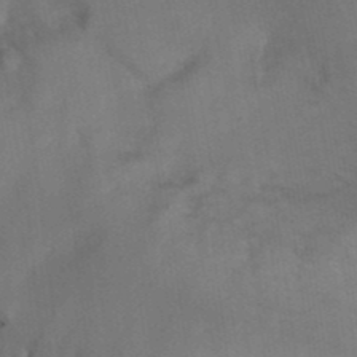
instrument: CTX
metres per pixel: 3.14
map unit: Hto
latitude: 36.5357
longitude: -46.3279
